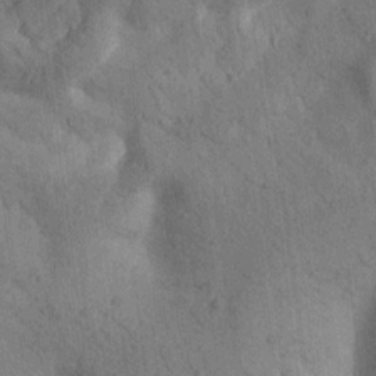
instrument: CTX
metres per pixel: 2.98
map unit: Htu
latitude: 0.0444
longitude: 174.2739
